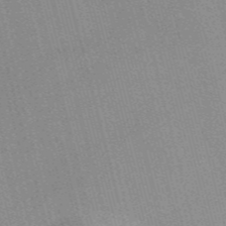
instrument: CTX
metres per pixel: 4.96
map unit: Nve
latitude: -57.4076
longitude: 62.6518
